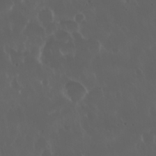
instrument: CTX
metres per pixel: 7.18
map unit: Nhu
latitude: 30.1200
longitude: -59.0270
